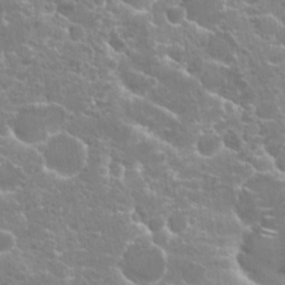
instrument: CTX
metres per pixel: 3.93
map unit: Hto
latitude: 20.9325
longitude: -40.2522
